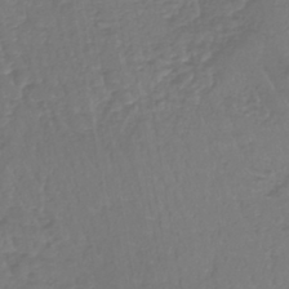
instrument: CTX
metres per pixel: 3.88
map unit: lHb
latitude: -42.4440
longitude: 66.2173
